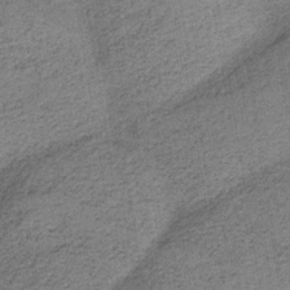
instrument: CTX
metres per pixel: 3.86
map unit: HNb
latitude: -36.4629
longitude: 54.4062
